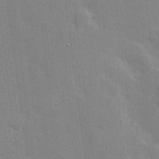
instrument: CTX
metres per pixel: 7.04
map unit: Hve
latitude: 17.8205
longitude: 151.1053
